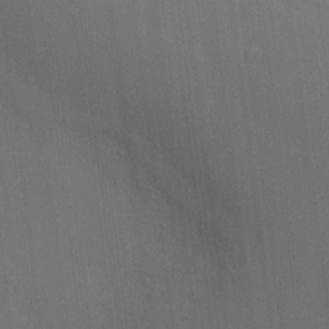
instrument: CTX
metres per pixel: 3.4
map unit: Nve
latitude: -8.7463
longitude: 175.7288
